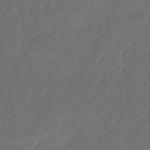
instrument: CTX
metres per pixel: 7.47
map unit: eHb
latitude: -46.2172
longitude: 85.1809
